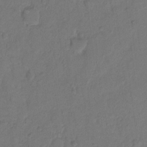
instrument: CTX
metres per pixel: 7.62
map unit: Hto
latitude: 7.6694
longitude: -61.9339
